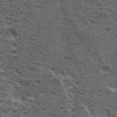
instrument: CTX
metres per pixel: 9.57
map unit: Nhu
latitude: 19.7260
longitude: -31.7261
